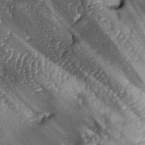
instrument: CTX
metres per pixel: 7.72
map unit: lAa
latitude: -5.7855
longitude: -125.8961
